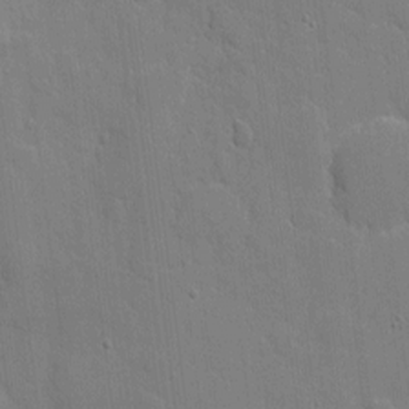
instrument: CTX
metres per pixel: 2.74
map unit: eHh
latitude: 5.2915
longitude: -67.1781
